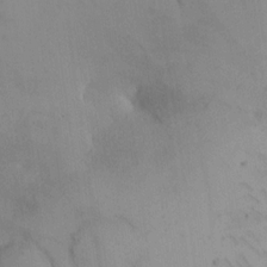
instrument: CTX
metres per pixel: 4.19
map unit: eHh
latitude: -9.3132
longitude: -66.9135
